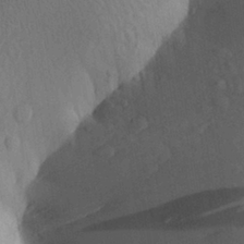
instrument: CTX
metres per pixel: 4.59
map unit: Aa
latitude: 27.5371
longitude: -148.0633
